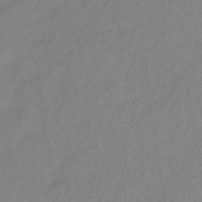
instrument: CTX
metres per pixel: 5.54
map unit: lHb
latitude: -37.1053
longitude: 72.1794
